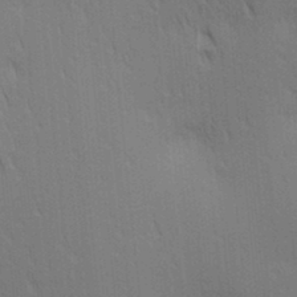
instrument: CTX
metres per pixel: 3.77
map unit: lAa
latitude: 10.9892
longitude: -108.4223
